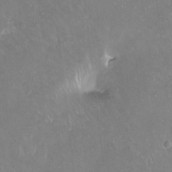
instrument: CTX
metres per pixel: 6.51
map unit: Hto
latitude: -13.7100
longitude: -42.1767
